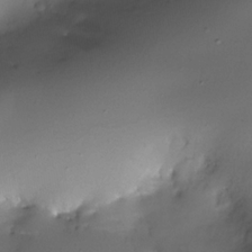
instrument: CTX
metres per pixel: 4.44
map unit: Nhe
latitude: -35.2187
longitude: -117.7072
